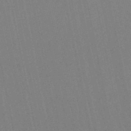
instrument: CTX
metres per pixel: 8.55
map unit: eHb
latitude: -50.2550
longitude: 69.5021
